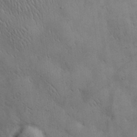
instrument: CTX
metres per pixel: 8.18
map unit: eHh
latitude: 30.1200
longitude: -69.9717
